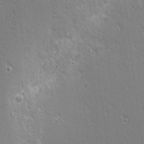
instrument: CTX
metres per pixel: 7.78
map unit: Nhu
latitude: 1.8394
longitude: -77.8772
